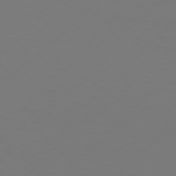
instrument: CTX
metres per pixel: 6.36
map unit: Hpe
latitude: 76.5168
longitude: -127.6127
